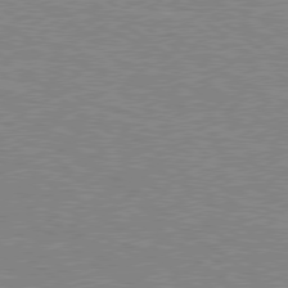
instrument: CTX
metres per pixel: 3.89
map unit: Hpe
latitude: 78.5735
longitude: -164.4223
